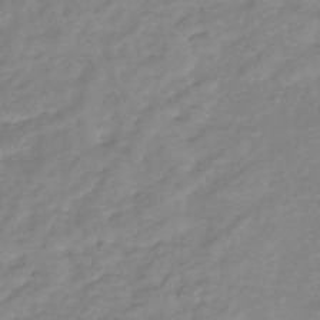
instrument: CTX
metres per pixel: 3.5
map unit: eHb
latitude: -41.0108
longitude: 81.1242
